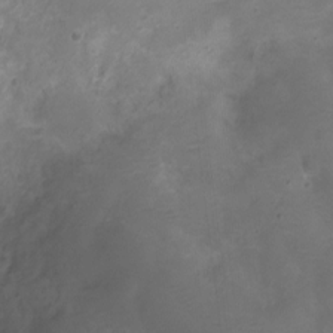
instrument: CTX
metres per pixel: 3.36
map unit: Ht
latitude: -10.9920
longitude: -20.5546
